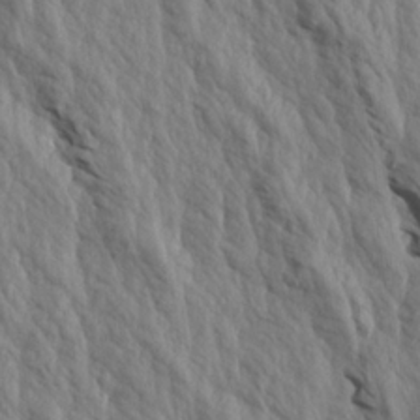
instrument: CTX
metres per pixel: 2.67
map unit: Aa
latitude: 19.2726
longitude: -147.1404
